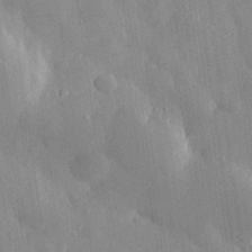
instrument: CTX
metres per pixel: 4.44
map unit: eHh
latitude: 30.0255
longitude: -79.2915
